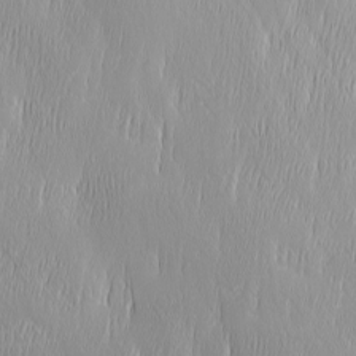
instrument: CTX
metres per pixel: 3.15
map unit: Ave
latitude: 2.4412
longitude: -113.5560
